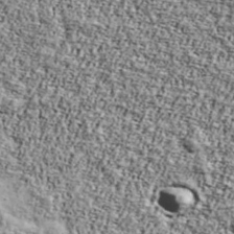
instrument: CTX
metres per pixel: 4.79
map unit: Ave
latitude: 42.8758
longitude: -111.1025
